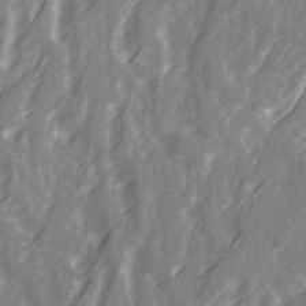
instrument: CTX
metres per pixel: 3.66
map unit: Ave
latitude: 21.1592
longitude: -132.3845
